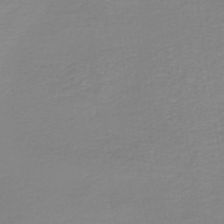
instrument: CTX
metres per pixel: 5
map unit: HNb
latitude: -44.8219
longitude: 53.3509
